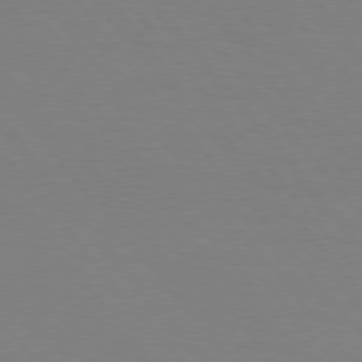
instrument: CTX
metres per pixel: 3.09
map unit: Hpe
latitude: 75.8583
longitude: -141.1214
